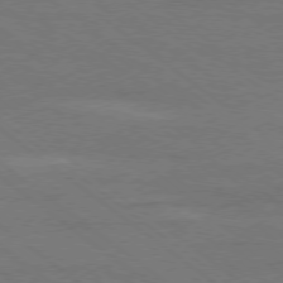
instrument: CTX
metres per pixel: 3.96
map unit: Ap
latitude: -79.2754
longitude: -54.7246
